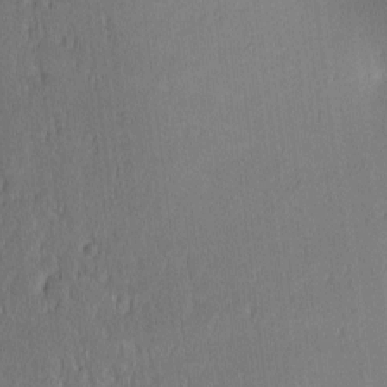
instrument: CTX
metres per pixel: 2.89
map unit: lAa
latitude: 3.0269
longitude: -117.7828
